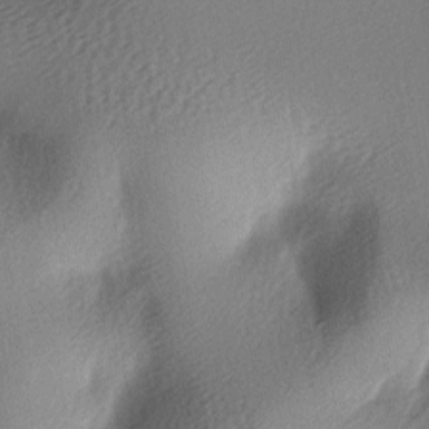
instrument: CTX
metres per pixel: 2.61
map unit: lAa
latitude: -5.8044
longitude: -123.7261
